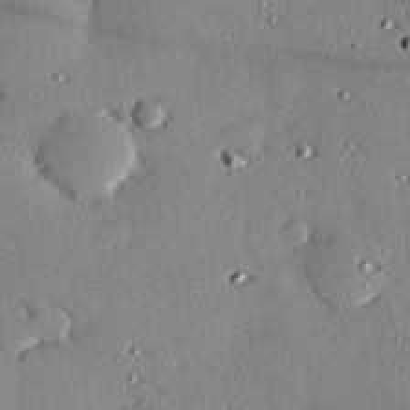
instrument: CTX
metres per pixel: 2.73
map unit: eHh
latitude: 22.8191
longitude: -89.4994
